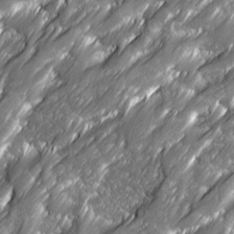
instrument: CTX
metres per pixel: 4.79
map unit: Ave
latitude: 16.6679
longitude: -135.3292
